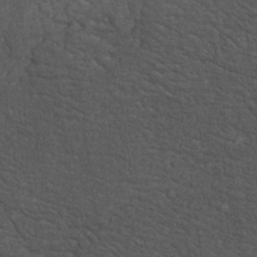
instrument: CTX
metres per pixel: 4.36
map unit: Nhu
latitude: 26.9325
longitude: -68.8191
